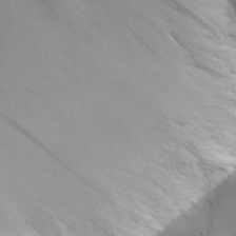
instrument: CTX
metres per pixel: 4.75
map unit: eHh
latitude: 26.1578
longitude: -75.0836
